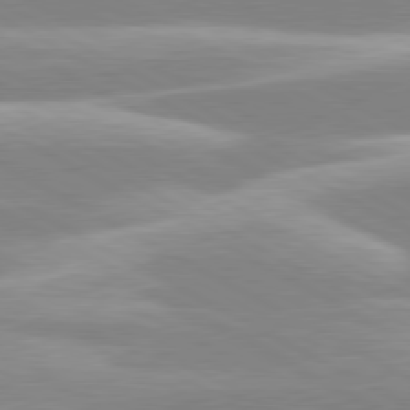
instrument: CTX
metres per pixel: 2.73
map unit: lApd
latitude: 80.2145
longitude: -129.8583
